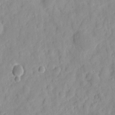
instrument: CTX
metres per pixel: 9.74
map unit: eHh
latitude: 8.0444
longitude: -74.7813
